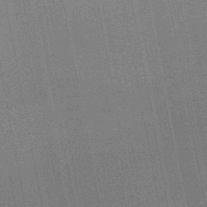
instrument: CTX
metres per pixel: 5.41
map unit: lHb
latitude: -47.8044
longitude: 66.8219
